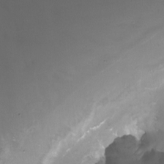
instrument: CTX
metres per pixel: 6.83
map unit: Nhu
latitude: -12.5763
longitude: -50.6301
